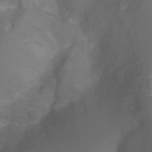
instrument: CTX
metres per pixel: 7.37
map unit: Ht
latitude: -0.2173
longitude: -46.2145
